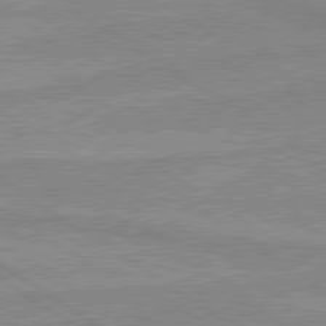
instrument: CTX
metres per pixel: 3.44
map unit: lApd
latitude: 80.1200
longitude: -174.5168
